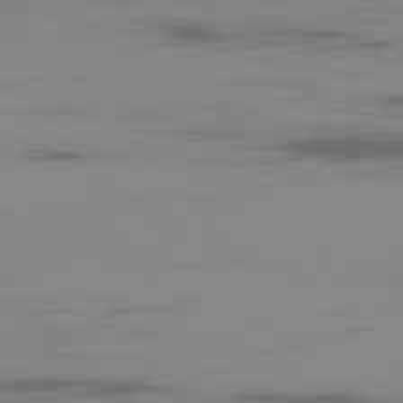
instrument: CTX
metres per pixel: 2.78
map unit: Ap
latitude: -81.1242
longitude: -62.2712
